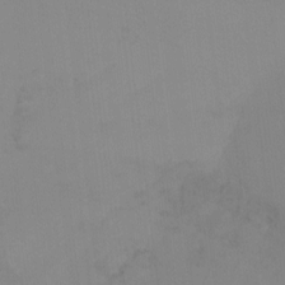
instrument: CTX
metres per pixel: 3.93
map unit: Nhu
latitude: -13.8045
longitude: -57.2914
